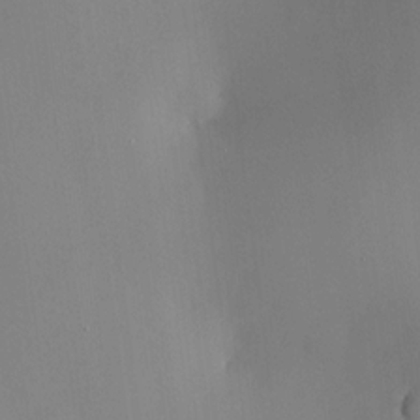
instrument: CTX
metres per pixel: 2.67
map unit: HNhu
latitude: 13.6127
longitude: 14.0472
